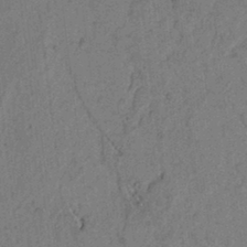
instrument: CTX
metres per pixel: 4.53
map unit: lAvf
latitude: 5.1403
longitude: 159.0108
